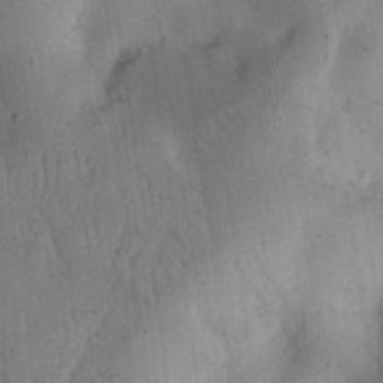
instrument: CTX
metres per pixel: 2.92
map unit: Ht
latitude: 11.8206
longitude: -74.4034
